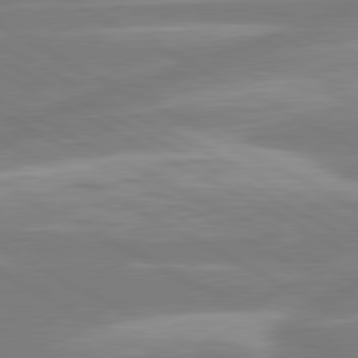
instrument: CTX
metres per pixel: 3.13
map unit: lApd
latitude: 80.6490
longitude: -134.4223
